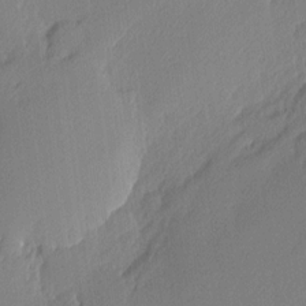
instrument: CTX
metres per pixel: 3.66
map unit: Nhu
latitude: 2.0255
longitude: -76.6490
